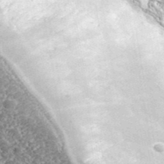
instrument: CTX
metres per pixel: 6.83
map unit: lHvf
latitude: 41.8961
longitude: -90.3089
